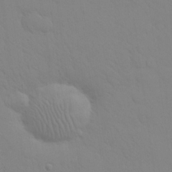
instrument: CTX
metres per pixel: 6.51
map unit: eHh
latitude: 24.6868
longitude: -65.8772
